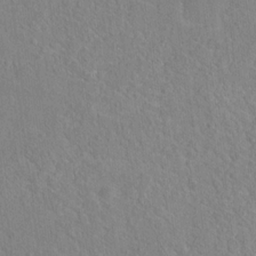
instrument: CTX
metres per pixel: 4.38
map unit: Hto
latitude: 16.8947
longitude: -39.8016
